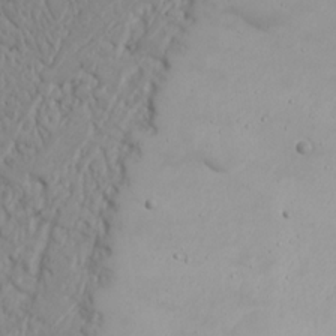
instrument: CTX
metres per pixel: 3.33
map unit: Nhu
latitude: 21.3860
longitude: -71.9906
